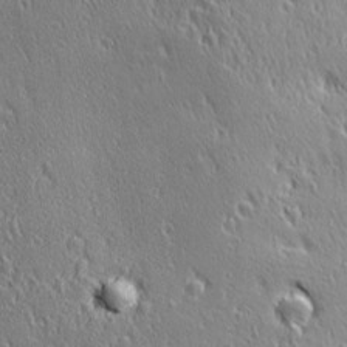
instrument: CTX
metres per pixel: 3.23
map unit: Ave
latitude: 21.3482
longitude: -136.1956
